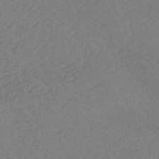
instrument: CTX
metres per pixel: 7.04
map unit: HNhu
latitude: -44.7652
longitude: 92.8597
